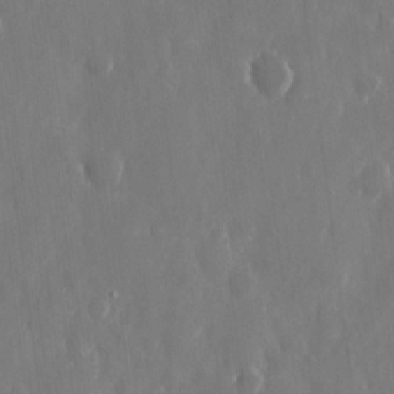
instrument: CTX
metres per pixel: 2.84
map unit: eHh
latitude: 10.5357
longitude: -71.1592
